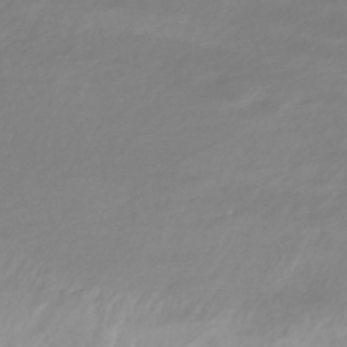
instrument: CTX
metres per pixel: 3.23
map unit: HNhu
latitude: -44.9353
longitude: 98.7274
